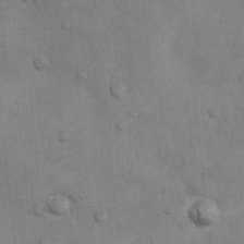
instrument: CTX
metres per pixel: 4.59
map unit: Nhu
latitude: 6.4034
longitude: -24.0633
